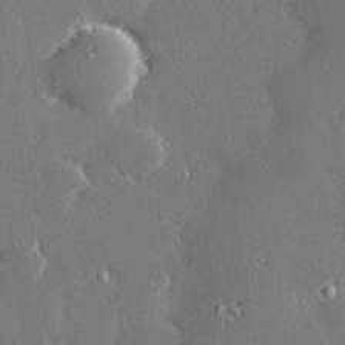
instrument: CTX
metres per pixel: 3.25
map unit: Hve
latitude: 28.5546
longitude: -92.4223
